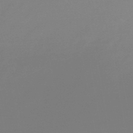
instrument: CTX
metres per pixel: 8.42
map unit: lHb
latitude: -48.7463
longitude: 65.4077
